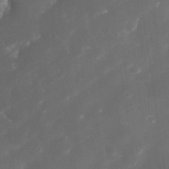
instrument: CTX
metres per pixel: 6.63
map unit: Nhe
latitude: -34.3873
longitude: -145.4426
